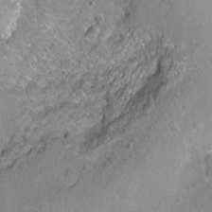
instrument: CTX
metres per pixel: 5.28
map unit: Ht
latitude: -6.6329
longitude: -36.1956
